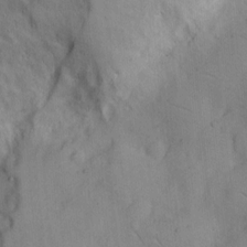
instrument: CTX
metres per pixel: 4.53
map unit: Hto
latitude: 9.2915
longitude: -60.5168
